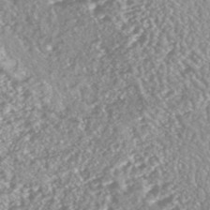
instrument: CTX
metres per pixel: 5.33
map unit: HNhu
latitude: -47.1431
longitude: 97.4832
